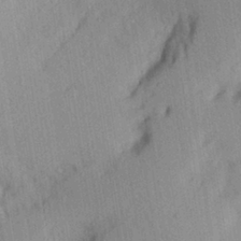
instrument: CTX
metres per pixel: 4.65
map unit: Aa
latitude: 28.4790
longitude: -146.1200
